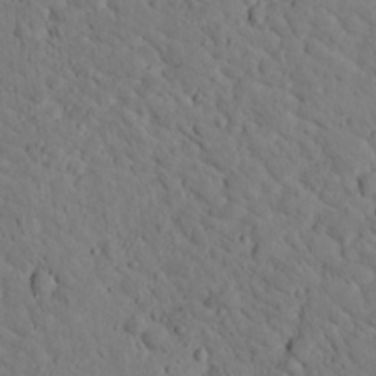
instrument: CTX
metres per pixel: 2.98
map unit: lHvf
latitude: 14.4979
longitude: 178.7463
